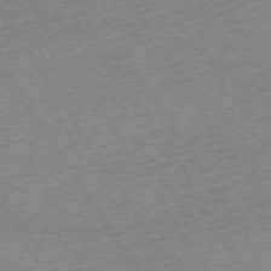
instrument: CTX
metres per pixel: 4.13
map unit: Ap
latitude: -73.7288
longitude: -68.7057
